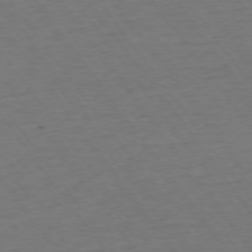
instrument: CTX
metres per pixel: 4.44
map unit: Ap
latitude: -75.1432
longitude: -89.6127
